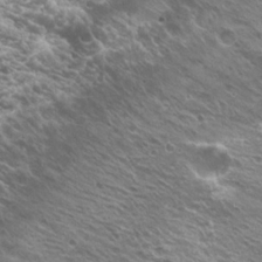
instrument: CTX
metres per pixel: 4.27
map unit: Hto
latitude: 21.5182
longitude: -31.3482
